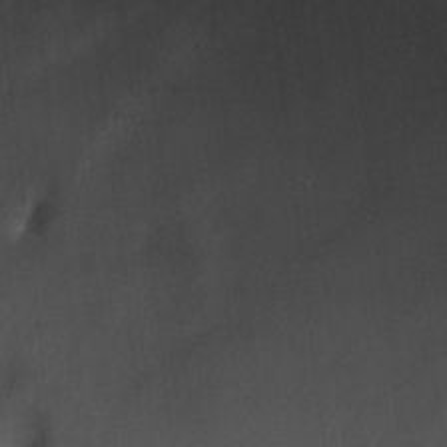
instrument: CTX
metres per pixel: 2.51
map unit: HNhu
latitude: 5.6883
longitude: 3.8800
